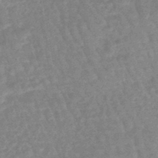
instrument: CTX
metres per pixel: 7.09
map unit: eHb
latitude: -45.5210
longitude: 79.7288
